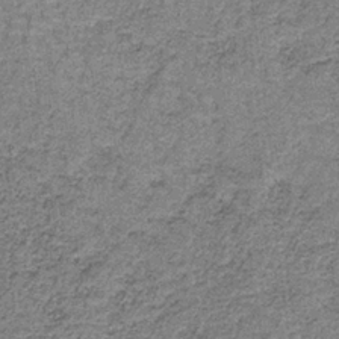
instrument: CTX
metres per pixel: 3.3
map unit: HNb
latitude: -35.7100
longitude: 53.2753
